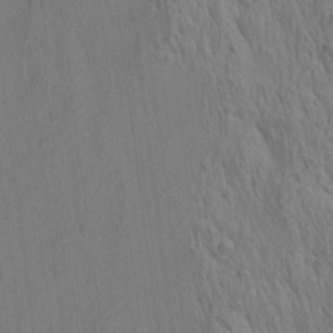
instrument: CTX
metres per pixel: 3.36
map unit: lAa
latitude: 22.2333
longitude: -138.1200
